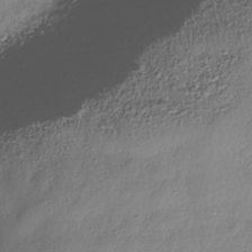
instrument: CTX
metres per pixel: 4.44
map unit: Nhe
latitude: -36.5195
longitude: -178.4412
